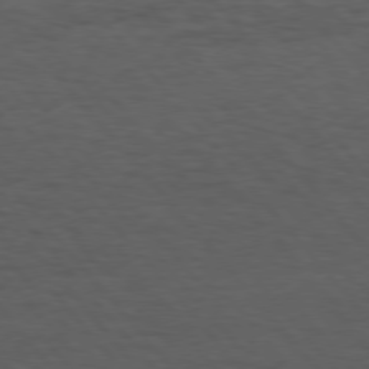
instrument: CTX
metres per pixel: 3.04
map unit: Hpe
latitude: 75.4049
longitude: -146.2712
